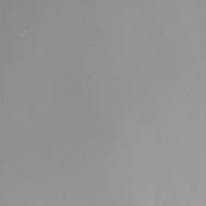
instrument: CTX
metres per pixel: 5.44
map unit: Nhu
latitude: -8.4629
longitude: -93.6505
